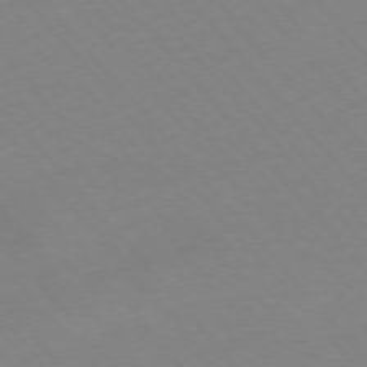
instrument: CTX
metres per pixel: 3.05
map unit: Hpe
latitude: -76.1606
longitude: -19.8205
